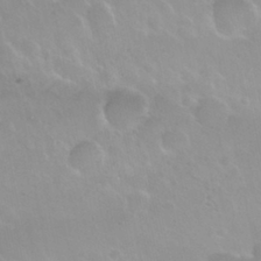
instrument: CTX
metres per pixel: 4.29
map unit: Nhu
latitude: 29.9528
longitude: -55.4993
